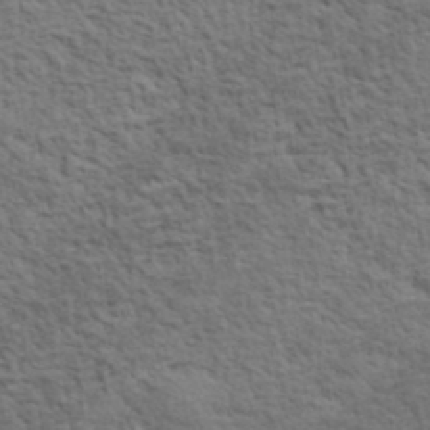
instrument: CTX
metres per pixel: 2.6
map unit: lHvf
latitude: 38.2145
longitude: -89.0837
